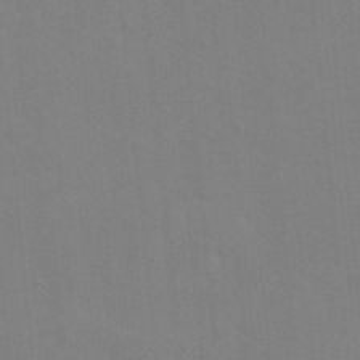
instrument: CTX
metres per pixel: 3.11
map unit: eHh
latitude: 20.4034
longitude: -63.9906
